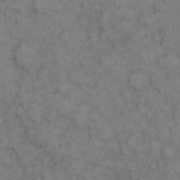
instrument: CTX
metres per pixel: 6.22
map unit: eHh
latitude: 9.1781
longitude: -62.9703
